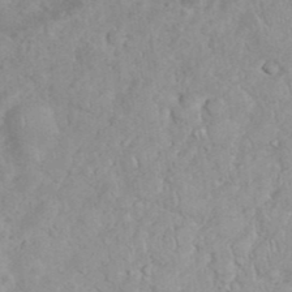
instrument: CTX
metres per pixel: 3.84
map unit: eHh
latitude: 35.2348
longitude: -62.3468
